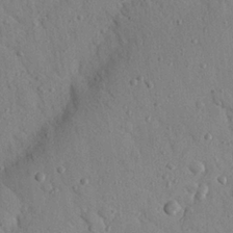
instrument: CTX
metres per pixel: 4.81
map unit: Nhu
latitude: 22.6301
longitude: -76.0255
